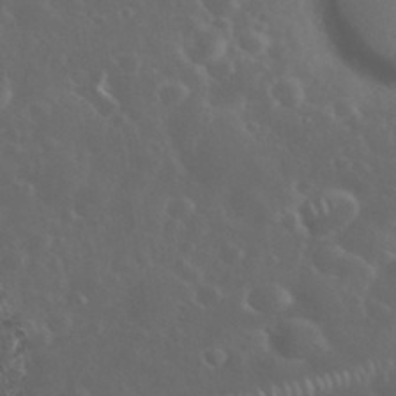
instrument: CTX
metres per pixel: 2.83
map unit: eHh
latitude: 34.4034
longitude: -60.1389
